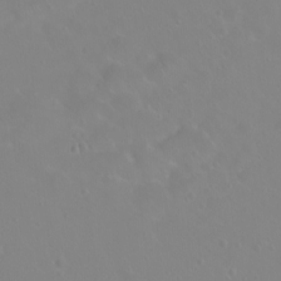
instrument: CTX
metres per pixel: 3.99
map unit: eHh
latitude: 1.4615
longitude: -54.9891
